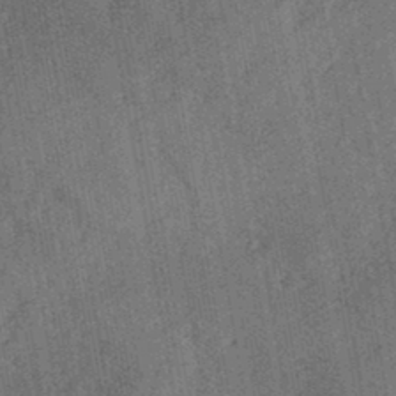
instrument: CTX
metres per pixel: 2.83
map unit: HNb
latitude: -44.1039
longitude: -37.8772
